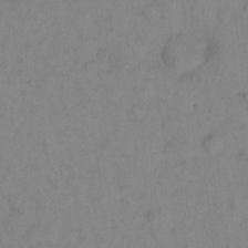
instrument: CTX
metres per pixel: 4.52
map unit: eHh
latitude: 18.1577
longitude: -64.9703
